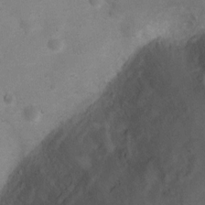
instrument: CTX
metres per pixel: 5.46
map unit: Nhu
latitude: 4.4034
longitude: -24.9702
